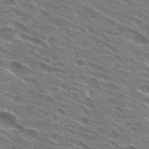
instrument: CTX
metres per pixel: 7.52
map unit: Hto
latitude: 29.1214
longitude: -44.5357
